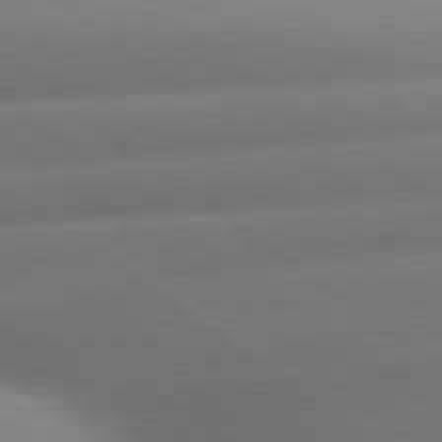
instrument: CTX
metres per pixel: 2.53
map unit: lApd
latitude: 80.5546
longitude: -160.7057
